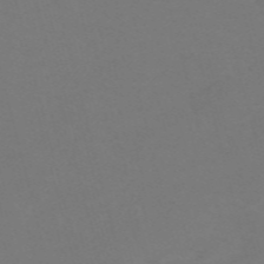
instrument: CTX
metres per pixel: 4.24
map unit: Nve
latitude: -58.7085
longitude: 60.0283
